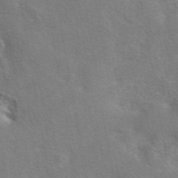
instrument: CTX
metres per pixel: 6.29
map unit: eAb
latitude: 41.4993
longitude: 105.8800
